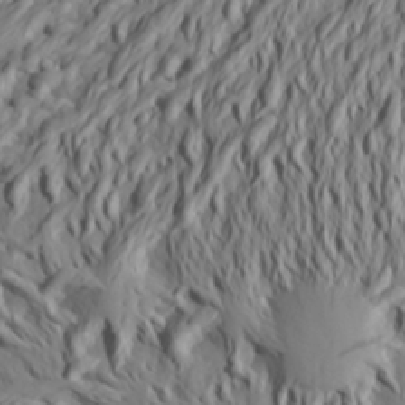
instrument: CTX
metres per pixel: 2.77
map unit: Aa
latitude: 26.6491
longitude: -144.8569
